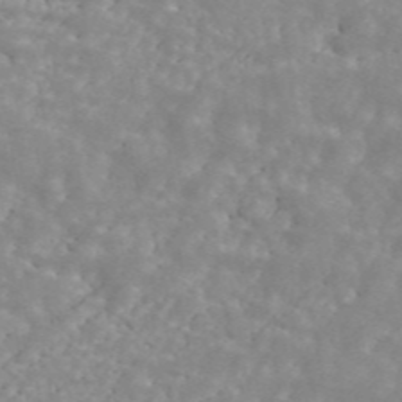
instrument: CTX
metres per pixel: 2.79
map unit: ANa
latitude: 45.4426
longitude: 28.8408
